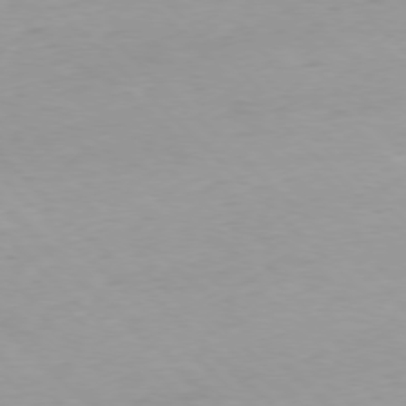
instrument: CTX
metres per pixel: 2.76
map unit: Ap
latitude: -77.4832
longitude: -90.9514
